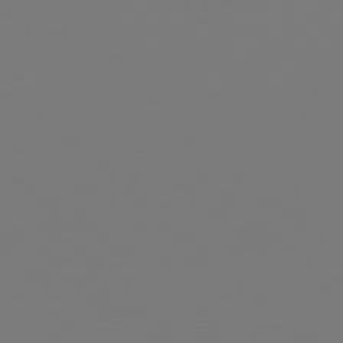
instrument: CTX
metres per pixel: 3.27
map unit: Hpe
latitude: 78.4034
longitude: -171.9150
